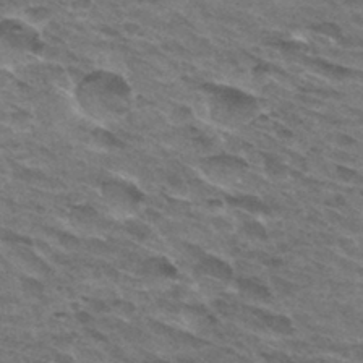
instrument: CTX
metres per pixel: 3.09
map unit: Hto
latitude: 32.2334
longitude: -45.0080
